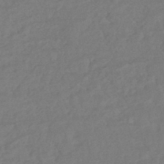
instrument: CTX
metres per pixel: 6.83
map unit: HNhu
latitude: -45.3699
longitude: 98.5385
